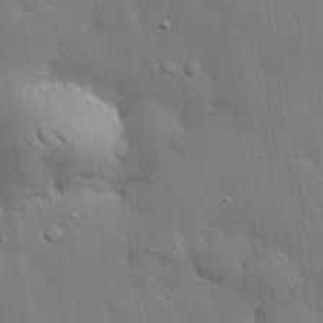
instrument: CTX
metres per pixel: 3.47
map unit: eHh
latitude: 30.6869
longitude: -79.0459
